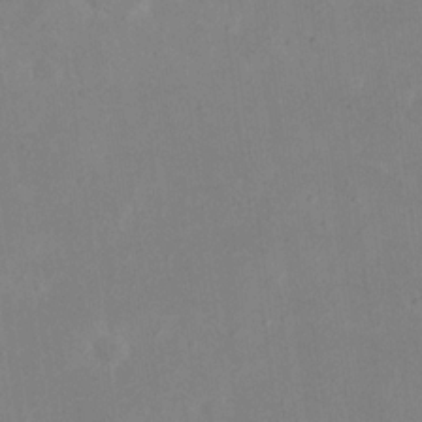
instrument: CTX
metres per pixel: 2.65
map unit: eHh
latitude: 19.1781
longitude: -71.0458
